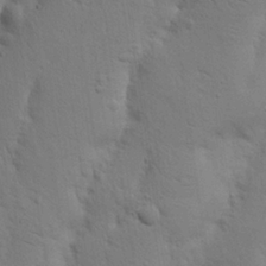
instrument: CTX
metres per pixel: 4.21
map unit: Nhu
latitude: 18.3845
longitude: -75.2915
